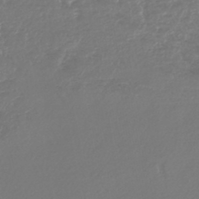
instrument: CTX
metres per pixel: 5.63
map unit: lHb
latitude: -43.4076
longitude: 77.8044
